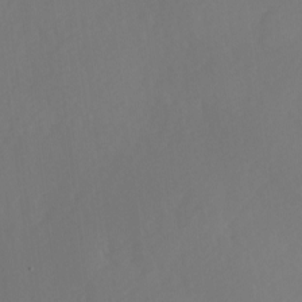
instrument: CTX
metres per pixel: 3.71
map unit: Ave
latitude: 1.1403
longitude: -113.4804
